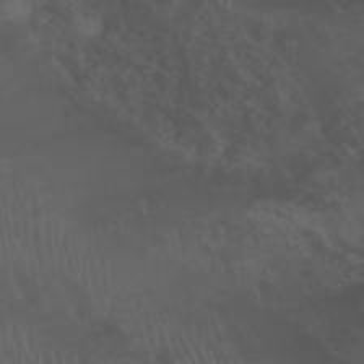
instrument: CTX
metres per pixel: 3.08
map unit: Nhu
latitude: 23.2726
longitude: -65.1403
